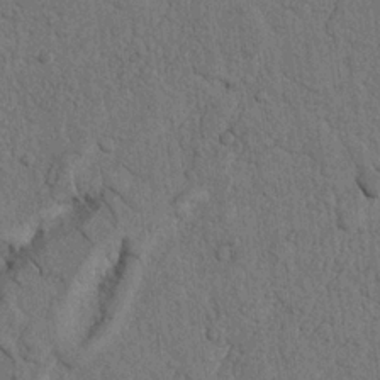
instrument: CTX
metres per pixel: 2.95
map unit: Nhu
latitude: 20.5924
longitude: -76.1577
